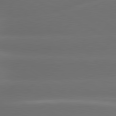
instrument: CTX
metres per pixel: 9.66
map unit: lApd
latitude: 80.2145
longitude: -145.4426
